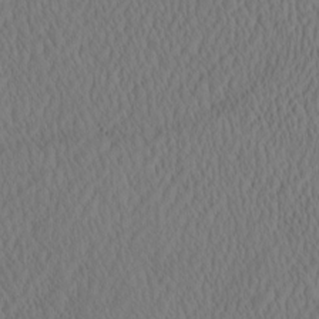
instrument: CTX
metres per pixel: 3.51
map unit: eHh
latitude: -3.5966
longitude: 16.1039
